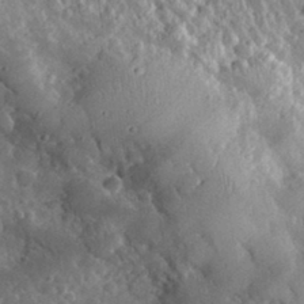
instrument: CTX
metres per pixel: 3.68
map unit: lHvf
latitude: 33.6316
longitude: -85.1970
